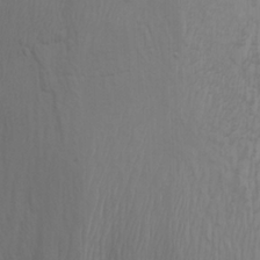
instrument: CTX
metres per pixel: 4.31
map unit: Htu
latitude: -3.8611
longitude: -73.2159
